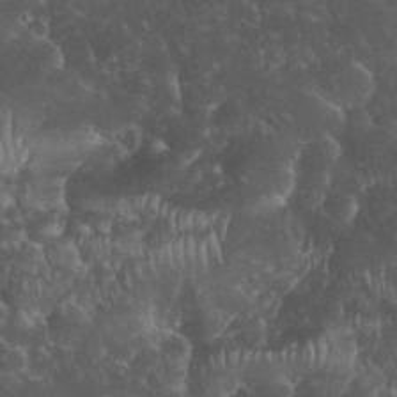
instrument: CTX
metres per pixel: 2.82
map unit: eHh
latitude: 33.8016
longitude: -64.8947
